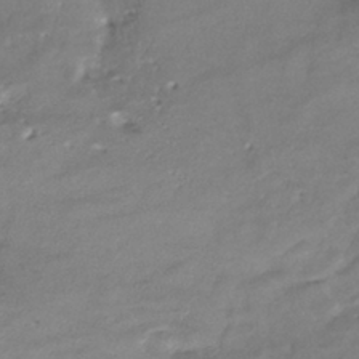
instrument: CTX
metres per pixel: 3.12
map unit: ANa
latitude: -42.8030
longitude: 109.1242
